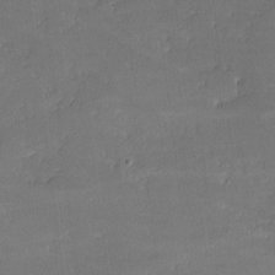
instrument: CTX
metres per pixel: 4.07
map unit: lHvf
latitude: -9.1242
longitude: -101.2915
